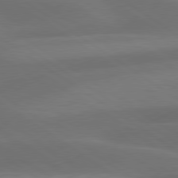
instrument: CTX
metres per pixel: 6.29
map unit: lApd
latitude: 79.5938
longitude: -90.6679
